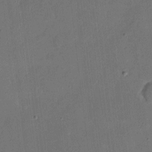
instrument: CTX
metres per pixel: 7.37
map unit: eHh
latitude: 5.1781
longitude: -66.8002
